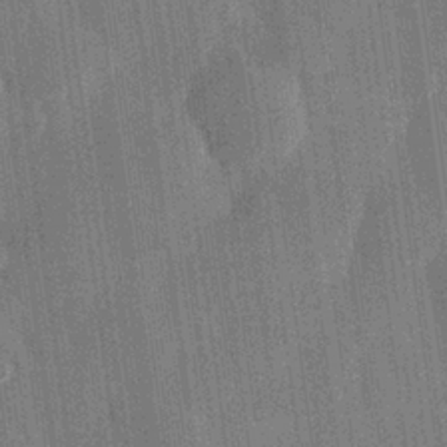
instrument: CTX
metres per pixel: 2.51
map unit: Hve
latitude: 27.7261
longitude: 147.6722
